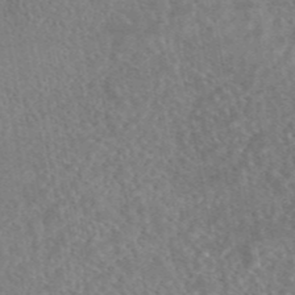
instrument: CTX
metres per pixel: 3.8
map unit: eAb
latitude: 44.8758
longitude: 115.7100
